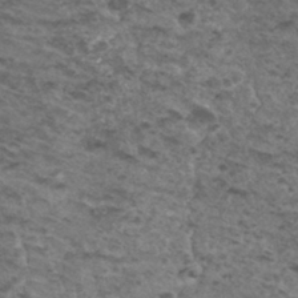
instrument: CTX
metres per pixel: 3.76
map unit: Hto
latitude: 32.2523
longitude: -48.1389
